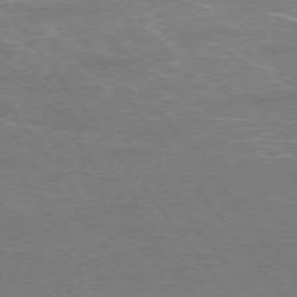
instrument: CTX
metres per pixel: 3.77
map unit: Ap
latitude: -75.4455
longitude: -75.2537
